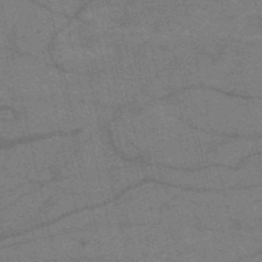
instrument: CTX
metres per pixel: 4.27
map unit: HNb
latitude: -53.0108
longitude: -48.0255
